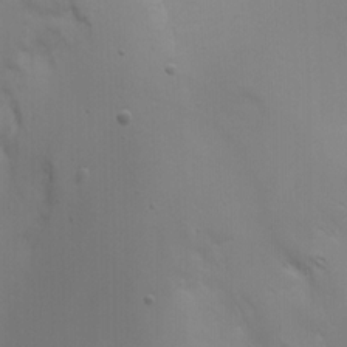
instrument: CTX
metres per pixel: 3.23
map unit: Nhe
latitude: -1.5399
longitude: -58.9892
